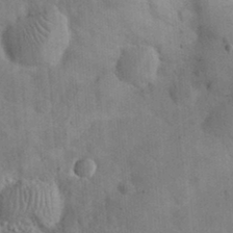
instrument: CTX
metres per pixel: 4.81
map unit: eHh
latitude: 24.9702
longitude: -65.2348
